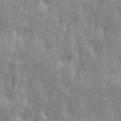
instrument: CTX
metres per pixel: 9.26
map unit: Ave
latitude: 14.1956
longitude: -134.2144
